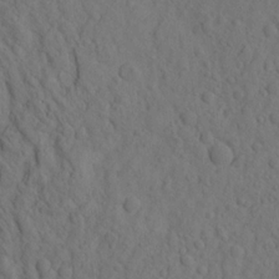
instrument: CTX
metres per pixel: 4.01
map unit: eHh
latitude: -1.6911
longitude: 18.0850
